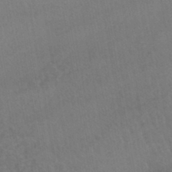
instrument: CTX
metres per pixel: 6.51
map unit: lHb
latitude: -44.5763
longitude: 72.9919
